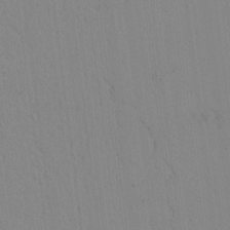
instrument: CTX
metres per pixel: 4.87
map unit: lAvf
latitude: 8.6869
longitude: 167.4076
